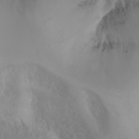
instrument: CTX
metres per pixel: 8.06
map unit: Nhu
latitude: -4.7841
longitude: -80.0255
